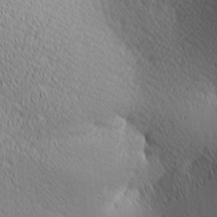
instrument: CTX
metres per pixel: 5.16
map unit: lAa
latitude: 1.5560
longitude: -115.5938
